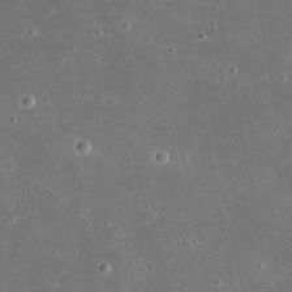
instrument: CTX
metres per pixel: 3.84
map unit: eHh
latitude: 21.3482
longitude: -68.0633
